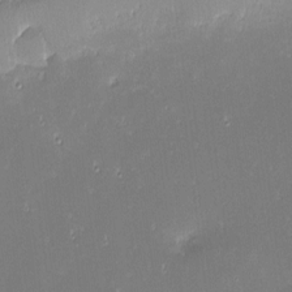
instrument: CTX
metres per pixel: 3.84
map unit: eHh
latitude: -3.2942
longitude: -85.8772
